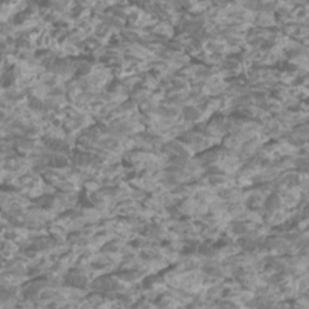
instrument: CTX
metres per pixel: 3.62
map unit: Htu
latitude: 2.6490
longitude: -20.7813
